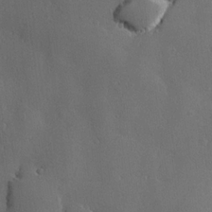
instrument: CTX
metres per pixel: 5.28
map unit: lHvf
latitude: 22.4412
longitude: 146.4440
